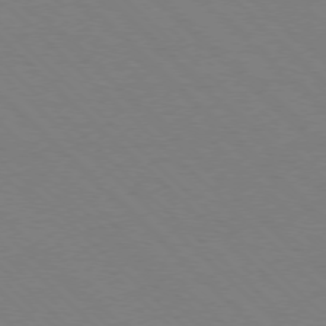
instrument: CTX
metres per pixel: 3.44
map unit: Ap
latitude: -77.6911
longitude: -85.3482
